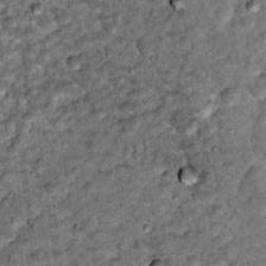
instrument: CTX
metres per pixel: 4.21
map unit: Hto
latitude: 15.9717
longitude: -35.7449
